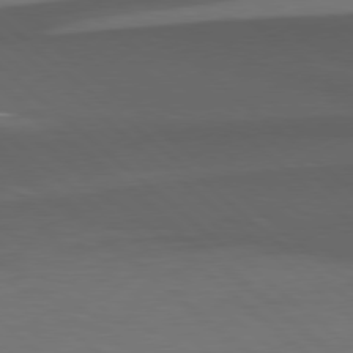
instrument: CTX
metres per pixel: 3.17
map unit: Hpe
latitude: 77.9528
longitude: -126.5924
